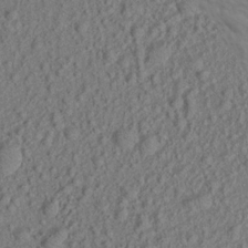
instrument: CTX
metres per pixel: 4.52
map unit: Aa
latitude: 20.0633
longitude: -143.1214
